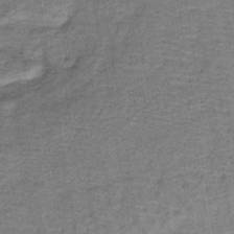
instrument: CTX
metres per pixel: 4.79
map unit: lHb
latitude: -40.1606
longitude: 59.3698
